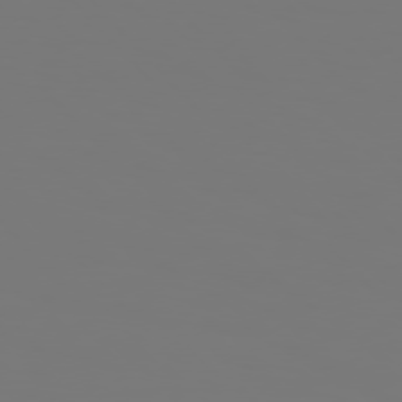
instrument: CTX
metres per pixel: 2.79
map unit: Hpe
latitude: 76.0255
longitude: -136.5357
